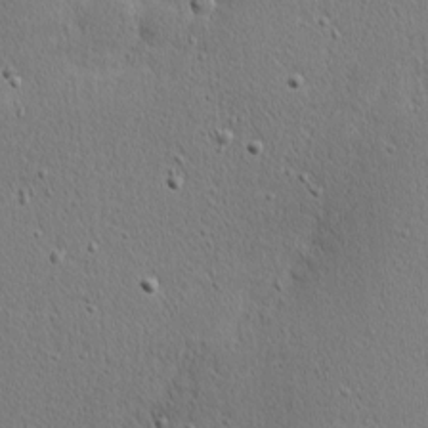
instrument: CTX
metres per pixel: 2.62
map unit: Nhu
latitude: 1.2537
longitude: -77.7449
